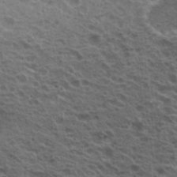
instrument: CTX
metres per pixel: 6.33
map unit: Hto
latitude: 19.8583
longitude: -32.1011
